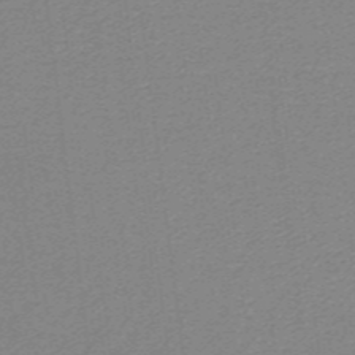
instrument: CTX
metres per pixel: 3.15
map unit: lHb
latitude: -40.2172
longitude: 54.1984
